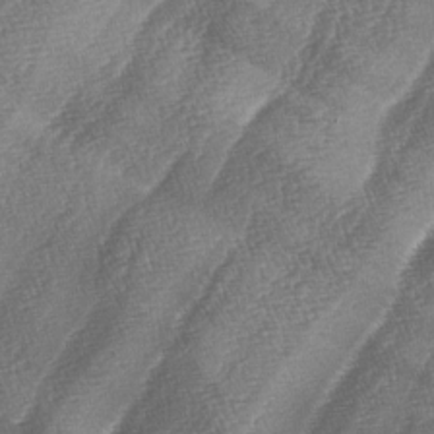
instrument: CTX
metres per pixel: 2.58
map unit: lAa
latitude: -5.0864
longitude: -129.2159
